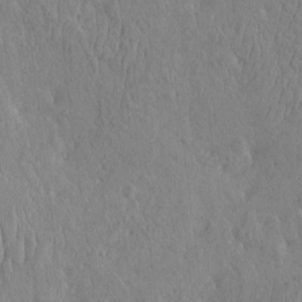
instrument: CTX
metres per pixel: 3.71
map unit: eHh
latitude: -3.5588
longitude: 14.7841
